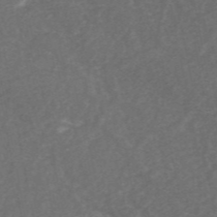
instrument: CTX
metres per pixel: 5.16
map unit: ANa
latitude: 45.9717
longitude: 27.0108
